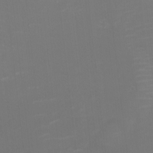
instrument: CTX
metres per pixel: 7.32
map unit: HNhu
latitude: -2.9163
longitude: -6.3278
